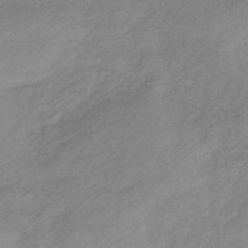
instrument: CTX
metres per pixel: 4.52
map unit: lHb
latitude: -37.1242
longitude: 73.4832
